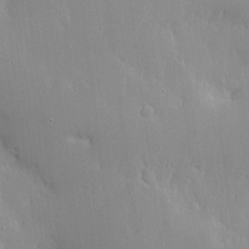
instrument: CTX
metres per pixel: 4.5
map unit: Nhe
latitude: -1.8234
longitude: -59.5749
